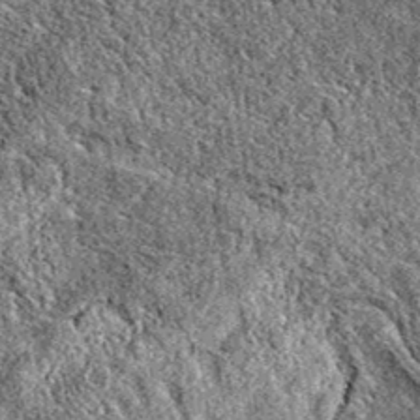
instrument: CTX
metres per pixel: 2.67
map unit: eAb
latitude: 37.6127
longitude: 111.1431
